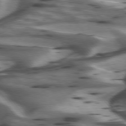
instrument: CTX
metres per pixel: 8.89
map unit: lApd
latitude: 74.8380
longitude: -58.2712
